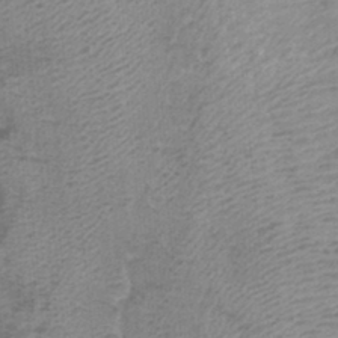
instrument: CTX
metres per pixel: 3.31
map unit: Nhu
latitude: 0.6490
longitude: -17.7827
